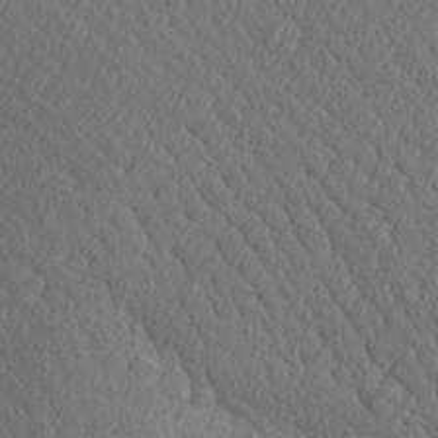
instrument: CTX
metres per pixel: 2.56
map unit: Aa
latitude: 27.9528
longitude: -143.3104
